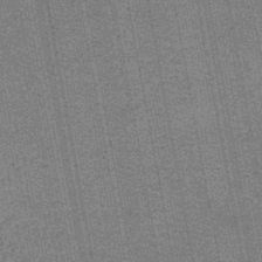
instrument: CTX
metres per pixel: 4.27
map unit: lHb
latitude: -44.6707
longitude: 58.0849
